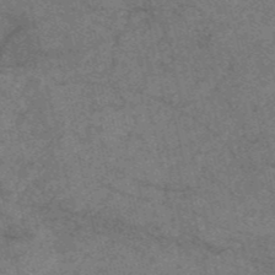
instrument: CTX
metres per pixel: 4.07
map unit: HNb
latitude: -53.3131
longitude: -48.1200
